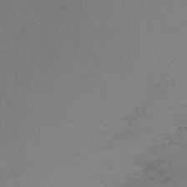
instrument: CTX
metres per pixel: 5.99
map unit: eHh
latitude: -61.6722
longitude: 51.3510
